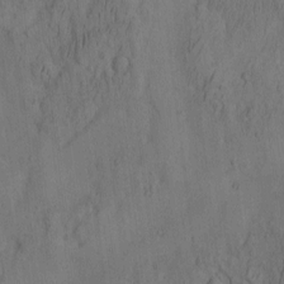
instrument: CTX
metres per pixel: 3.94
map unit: eHh
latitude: -2.5006
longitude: 17.3510
